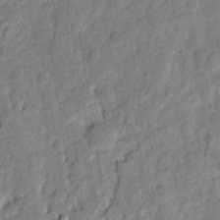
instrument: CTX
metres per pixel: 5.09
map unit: eHh
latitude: 7.1025
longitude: -75.8394
